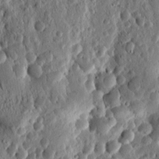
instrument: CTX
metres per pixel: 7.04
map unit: Ht
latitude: 11.1592
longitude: -75.6505
